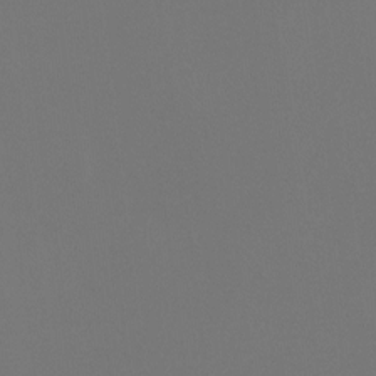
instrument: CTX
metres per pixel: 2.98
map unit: Htu
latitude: -13.8611
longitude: -48.3467
